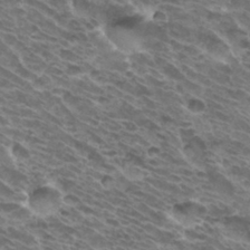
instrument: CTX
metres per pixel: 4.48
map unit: Hto
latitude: 33.1214
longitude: -40.7813
